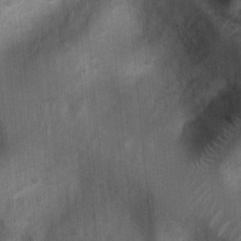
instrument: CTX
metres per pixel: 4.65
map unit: Nhu
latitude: 6.3278
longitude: -23.2726
